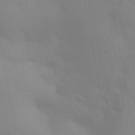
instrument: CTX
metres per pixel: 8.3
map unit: Aa
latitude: 32.6868
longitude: -145.4048
